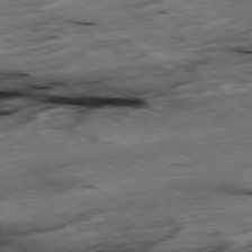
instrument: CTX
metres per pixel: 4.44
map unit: Hpe
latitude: -78.7085
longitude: -21.3293
